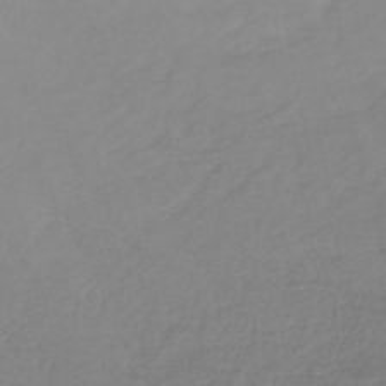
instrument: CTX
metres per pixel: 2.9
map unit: lHb
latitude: -41.6533
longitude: 61.1242
